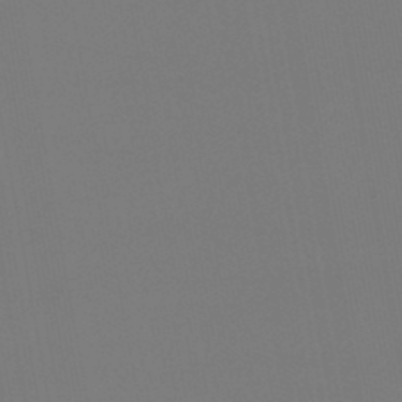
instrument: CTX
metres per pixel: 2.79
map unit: lHb
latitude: -46.8030
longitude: 71.2754
